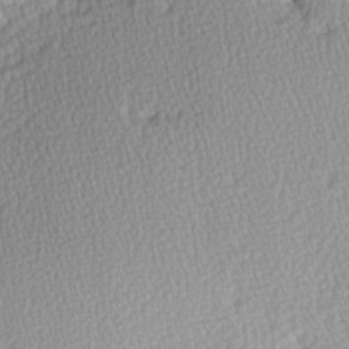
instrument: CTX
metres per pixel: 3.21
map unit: Hve
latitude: 3.3104
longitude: -121.2915
